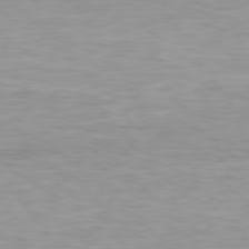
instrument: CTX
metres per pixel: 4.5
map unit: Hpe
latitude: 78.1200
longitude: -122.2145
